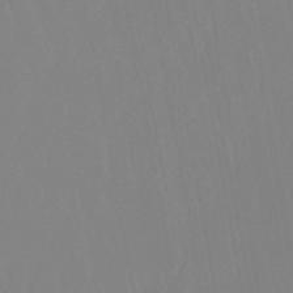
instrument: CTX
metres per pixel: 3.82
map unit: eHb
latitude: -50.7085
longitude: 73.9178
